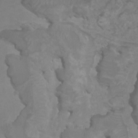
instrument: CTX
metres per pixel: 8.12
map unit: HNhu
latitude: 3.8394
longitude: -1.8394
